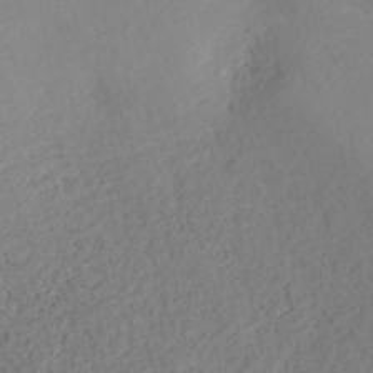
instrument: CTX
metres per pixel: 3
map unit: ANa
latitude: 40.5923
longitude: 22.1417
